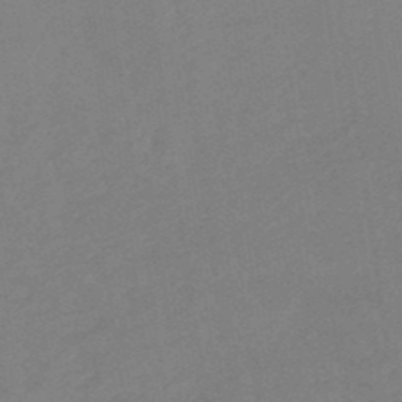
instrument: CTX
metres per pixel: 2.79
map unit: lHb
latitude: -49.7478
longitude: 81.5399
